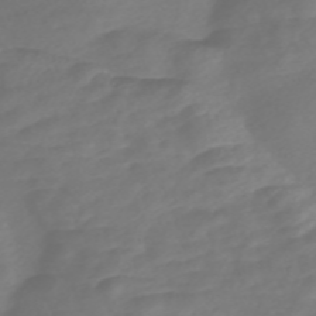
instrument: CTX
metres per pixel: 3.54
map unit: Nve
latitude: -58.4062
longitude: 57.6344
